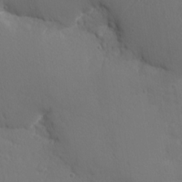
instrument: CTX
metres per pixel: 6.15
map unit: Nhu
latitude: 1.4048
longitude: -76.8191
